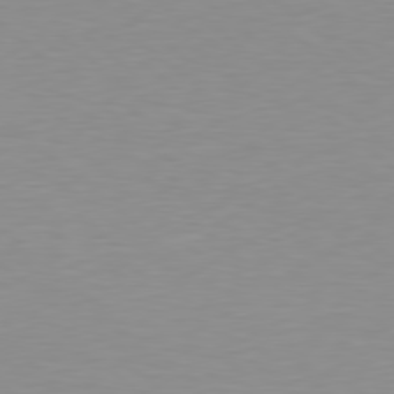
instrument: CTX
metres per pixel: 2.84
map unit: Hpe
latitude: 78.6680
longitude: -141.0269
